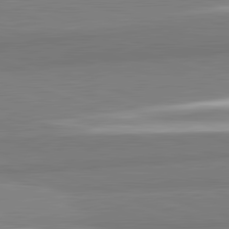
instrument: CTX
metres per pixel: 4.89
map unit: lApd
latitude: 82.3089
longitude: 172.1795
